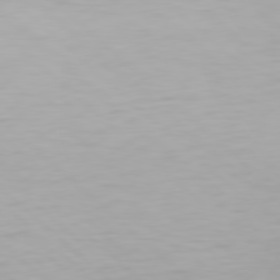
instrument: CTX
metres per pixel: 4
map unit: Hpe
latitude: 78.2523
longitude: -170.1956
